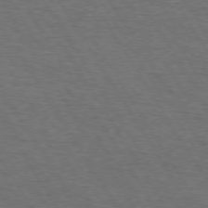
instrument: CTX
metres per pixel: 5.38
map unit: Hpe
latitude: 73.1215
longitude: -123.7639
